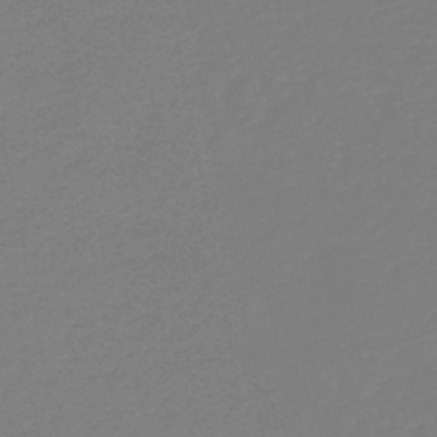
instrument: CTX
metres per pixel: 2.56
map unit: HNb
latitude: -46.6518
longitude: 56.1039
